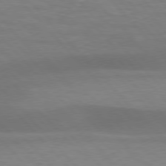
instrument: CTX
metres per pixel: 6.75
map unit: lApd
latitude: 76.4601
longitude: -59.2915
